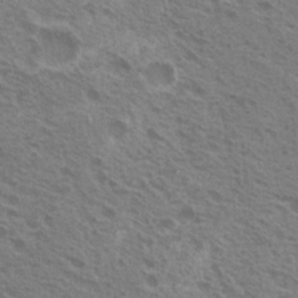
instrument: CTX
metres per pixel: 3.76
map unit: Nhu
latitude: 20.2334
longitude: -30.7813
